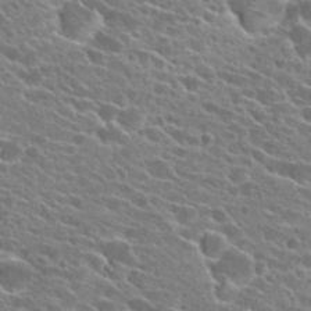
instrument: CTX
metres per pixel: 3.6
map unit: Hto
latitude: 24.3656
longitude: -41.2725
